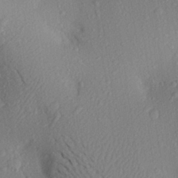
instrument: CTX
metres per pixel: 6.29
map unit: Aa
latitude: 26.4601
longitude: -146.4412
